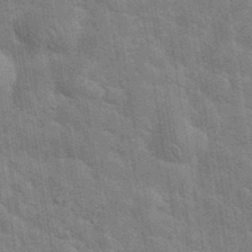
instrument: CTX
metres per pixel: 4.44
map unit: eHh
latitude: 36.3845
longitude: -65.8394
